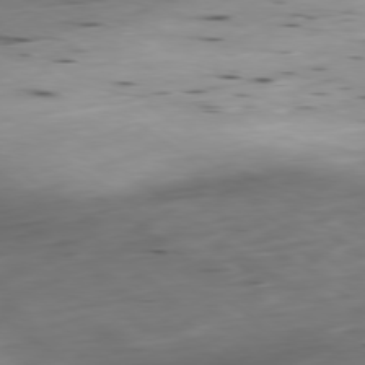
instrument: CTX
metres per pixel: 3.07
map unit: Ap
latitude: -79.0486
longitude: -92.1766
